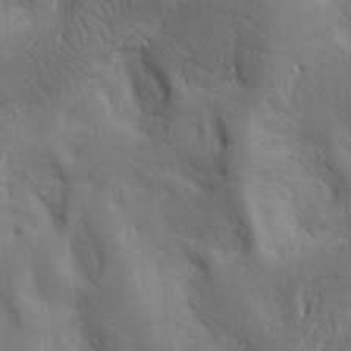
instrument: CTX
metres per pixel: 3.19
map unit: lAa
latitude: 18.2522
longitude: -139.1214
